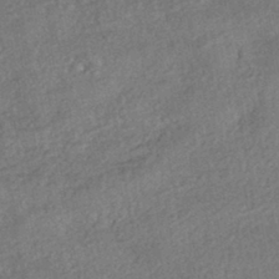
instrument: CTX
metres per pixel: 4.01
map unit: HNhu
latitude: -43.3131
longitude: 99.9178
